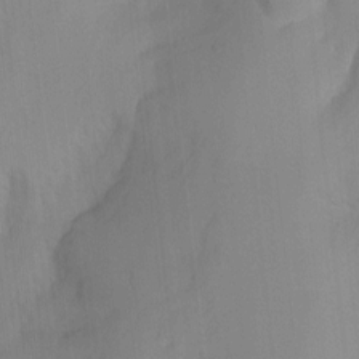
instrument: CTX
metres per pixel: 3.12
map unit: Ht
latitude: -11.8800
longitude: -46.9892
